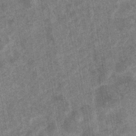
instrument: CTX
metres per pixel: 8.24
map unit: eHb
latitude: -35.1620
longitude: 76.8408
